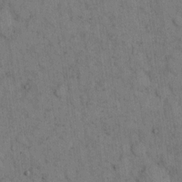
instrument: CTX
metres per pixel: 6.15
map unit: eHh
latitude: 15.9528
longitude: -63.2348
